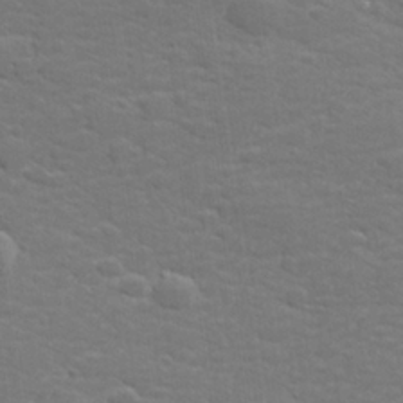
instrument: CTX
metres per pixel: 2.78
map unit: lHvf
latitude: 25.8016
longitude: 141.9367
